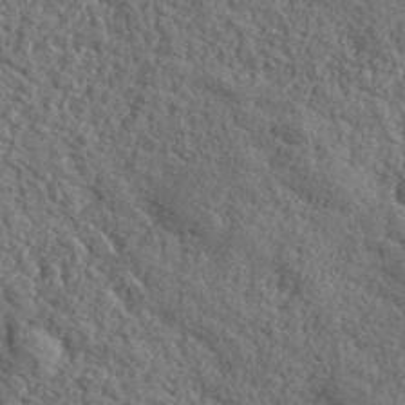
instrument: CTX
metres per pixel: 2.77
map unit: lHvf
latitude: 40.9324
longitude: -89.8395
